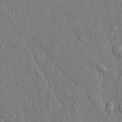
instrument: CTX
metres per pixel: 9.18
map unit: lHvf
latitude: 22.9703
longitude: 142.4251
